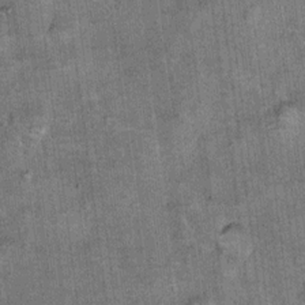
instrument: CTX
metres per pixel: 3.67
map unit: Hto
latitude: 11.1592
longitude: -36.4979
